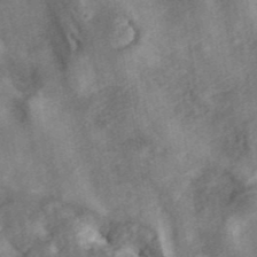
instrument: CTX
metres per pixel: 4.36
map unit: ANa
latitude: 42.3278
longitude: 16.8219
